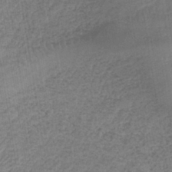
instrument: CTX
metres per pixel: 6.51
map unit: lHb
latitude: -39.1053
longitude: 61.7478
